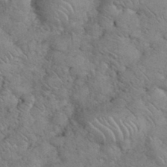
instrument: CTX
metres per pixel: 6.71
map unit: eHh
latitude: 36.4601
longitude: -65.2348
